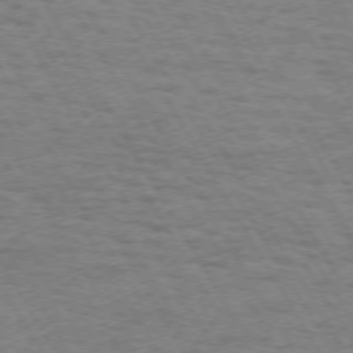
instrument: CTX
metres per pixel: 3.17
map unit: Hpe
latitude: 72.0633
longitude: -123.5182
